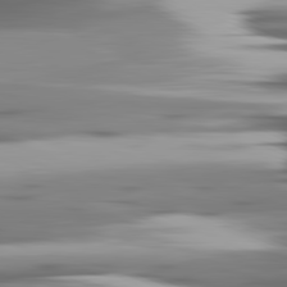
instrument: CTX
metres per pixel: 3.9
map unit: lApd
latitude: 81.8394
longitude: -140.0822
